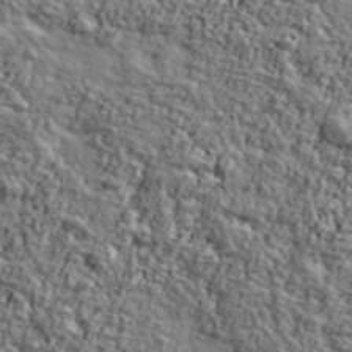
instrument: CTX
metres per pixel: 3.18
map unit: Ave
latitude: 42.4412
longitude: -111.3293
